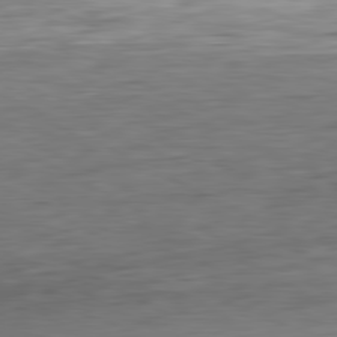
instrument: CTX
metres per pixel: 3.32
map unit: Ap
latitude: -81.4833
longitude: -78.6680
